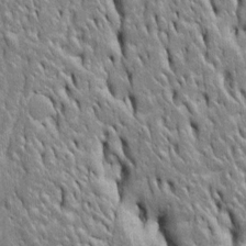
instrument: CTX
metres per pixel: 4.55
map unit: Htu
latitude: -4.7085
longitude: 150.7463
